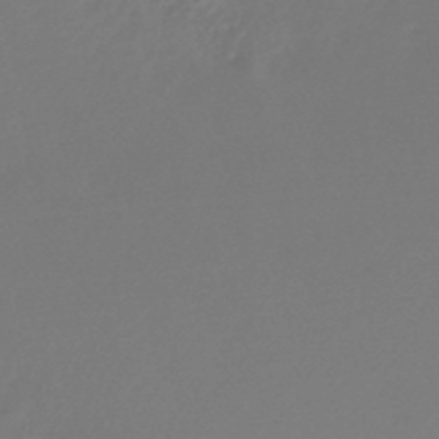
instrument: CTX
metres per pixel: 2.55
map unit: lHb
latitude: -46.0472
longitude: 61.5966
